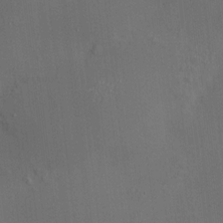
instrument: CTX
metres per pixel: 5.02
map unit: HNhu
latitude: 10.7813
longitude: 10.5385
